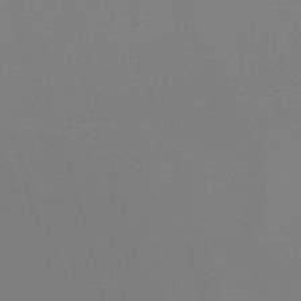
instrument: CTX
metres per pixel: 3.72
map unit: lHb
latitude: -48.6708
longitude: 68.3495
